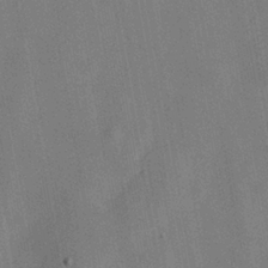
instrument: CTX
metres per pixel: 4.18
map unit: eHh
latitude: -22.1417
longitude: 15.9556
